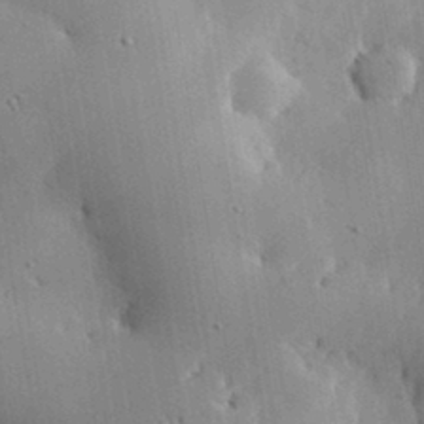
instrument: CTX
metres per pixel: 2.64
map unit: lHvf
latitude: 33.6883
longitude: -91.4993
